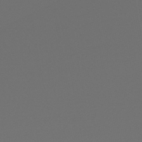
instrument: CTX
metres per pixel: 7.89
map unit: HNhu
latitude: -48.4062
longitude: 100.9163
